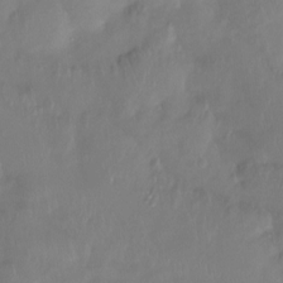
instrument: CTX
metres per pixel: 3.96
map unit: Htu
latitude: -15.5399
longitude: -46.5924
